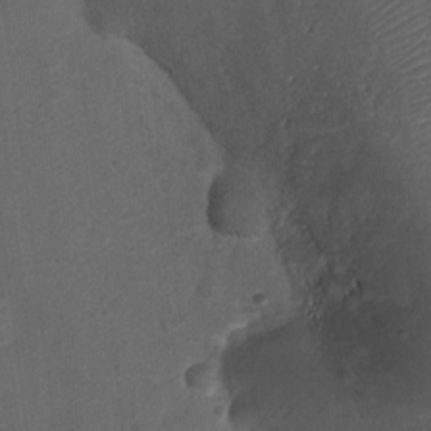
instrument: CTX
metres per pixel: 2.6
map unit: Ht
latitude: 1.1592
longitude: -25.5749
